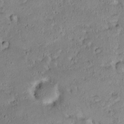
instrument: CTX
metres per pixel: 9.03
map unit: HNhu
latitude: 6.3845
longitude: 14.5385
